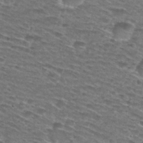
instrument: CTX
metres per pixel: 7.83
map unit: Hto
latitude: 28.7624
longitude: -47.9339
